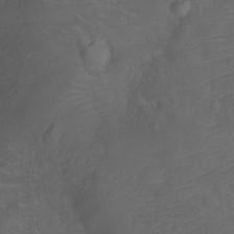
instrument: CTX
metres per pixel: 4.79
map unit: Ht
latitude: -11.6533
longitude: -24.4223
